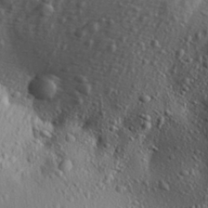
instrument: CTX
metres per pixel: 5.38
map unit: Aa
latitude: 30.2523
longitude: -136.4979
